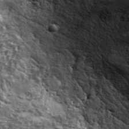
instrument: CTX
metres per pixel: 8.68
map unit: ANa
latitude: 39.7827
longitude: -90.7435
